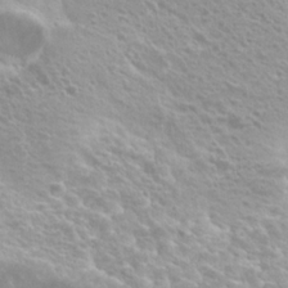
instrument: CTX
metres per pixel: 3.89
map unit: Hto
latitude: 20.2901
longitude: -33.7828
